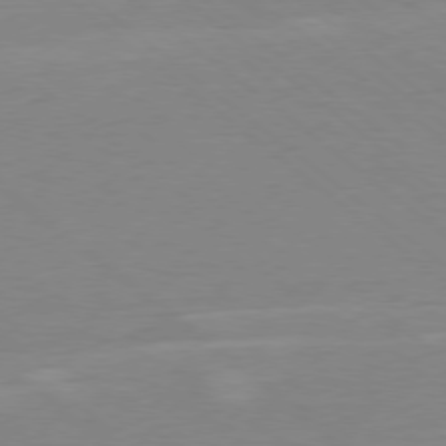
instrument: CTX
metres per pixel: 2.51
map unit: Ap
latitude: -78.8030
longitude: -78.4979
